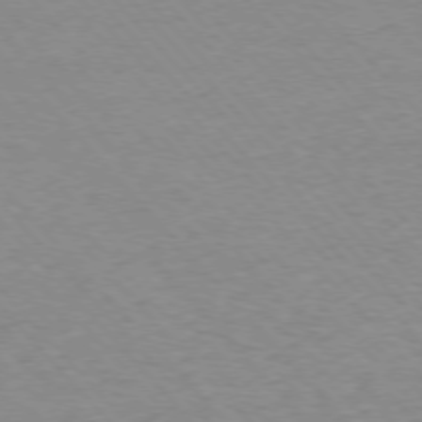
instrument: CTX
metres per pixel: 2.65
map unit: Ap
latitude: -76.6330
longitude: -87.8772
